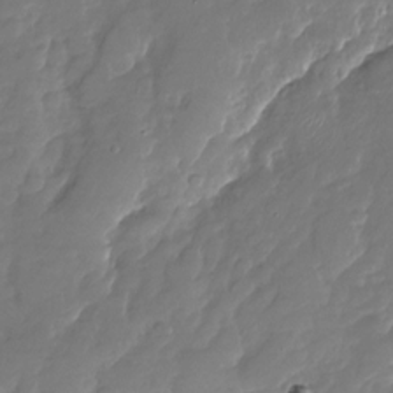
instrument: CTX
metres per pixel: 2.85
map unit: Nhu
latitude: -27.1431
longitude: -62.1578
